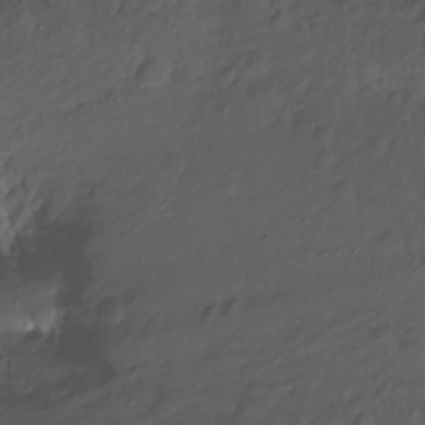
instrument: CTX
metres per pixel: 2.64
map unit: Nhu
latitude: -11.1620
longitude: -35.8205
